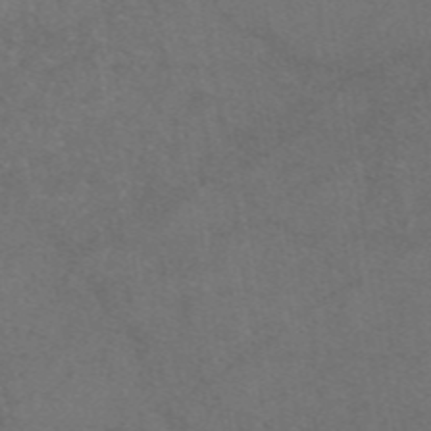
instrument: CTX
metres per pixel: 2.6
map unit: eAb
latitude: 47.1215
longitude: 111.1620
